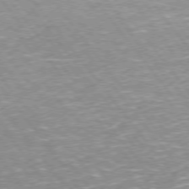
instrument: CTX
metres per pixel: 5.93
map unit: Hpe
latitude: 73.2159
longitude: -141.4993
